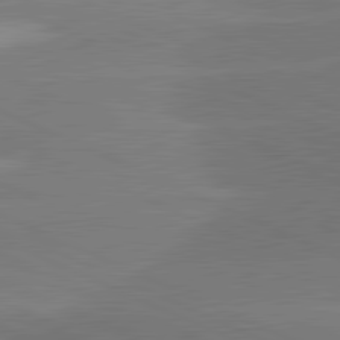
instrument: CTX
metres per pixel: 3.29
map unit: lApd
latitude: 81.8772
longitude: -154.6868
